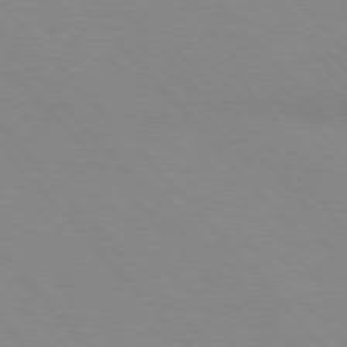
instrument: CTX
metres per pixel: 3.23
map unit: lApd
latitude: 76.0444
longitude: -84.8002
